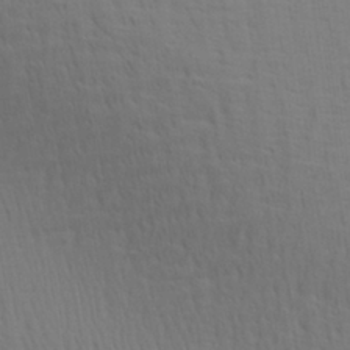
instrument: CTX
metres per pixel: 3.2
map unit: Aa
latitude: 28.8002
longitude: -139.6694
